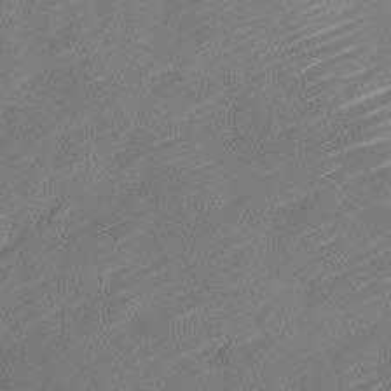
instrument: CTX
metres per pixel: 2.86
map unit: Nve
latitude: -19.0486
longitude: 108.6518
